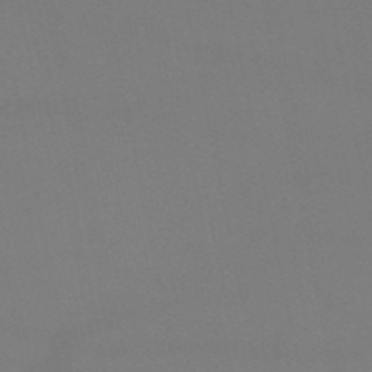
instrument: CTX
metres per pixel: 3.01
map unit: HNb
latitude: -51.8800
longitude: -42.2712
